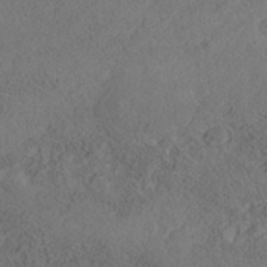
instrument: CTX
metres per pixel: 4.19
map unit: Nhe
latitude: -40.7652
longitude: -110.9514
